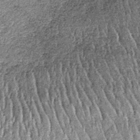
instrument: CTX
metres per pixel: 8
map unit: lHb
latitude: -38.9164
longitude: 67.0487
